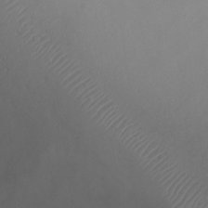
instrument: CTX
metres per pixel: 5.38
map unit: Ht
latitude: 1.2915
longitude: -20.6869
